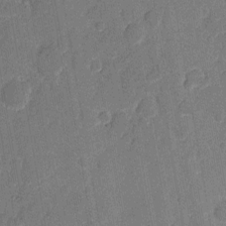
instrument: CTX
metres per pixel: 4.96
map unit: eHh
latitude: 7.4993
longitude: -66.1011
